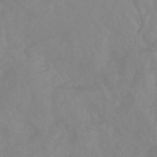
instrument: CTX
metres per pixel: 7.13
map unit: eHb
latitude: -45.4077
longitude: 84.7841
